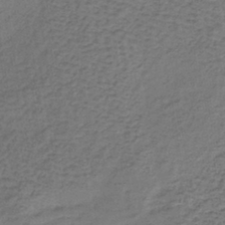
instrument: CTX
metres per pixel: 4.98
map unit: lHb
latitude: -39.7478
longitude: 61.6155
